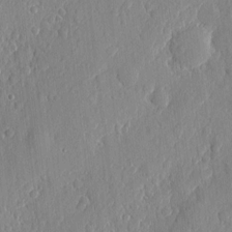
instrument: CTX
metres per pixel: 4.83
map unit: eHh
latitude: 6.4412
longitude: -73.4049
